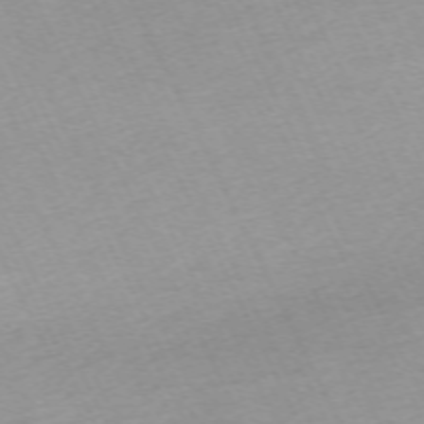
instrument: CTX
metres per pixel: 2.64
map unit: Hpe
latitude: -70.4440
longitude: 15.1809
